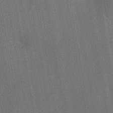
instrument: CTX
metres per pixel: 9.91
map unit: Ht
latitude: -10.5385
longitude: -22.2711
